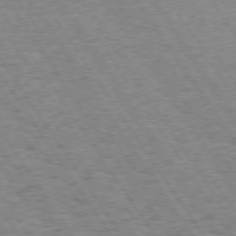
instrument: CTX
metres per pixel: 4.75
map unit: Hpe
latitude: 73.7450
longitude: -138.7246
